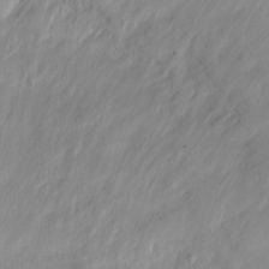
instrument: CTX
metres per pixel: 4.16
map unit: Htu
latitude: -14.9353
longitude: -45.1214
